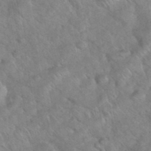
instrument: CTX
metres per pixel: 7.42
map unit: eHh
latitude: 37.6694
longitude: -65.2915
